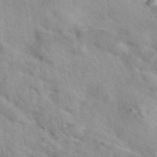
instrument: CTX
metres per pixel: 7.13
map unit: eAb
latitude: 41.8961
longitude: 107.5777
